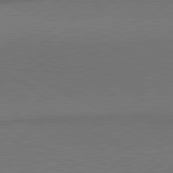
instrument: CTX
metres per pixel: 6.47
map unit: lApd
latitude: 80.9892
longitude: 154.6141
